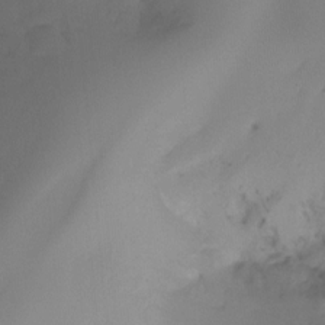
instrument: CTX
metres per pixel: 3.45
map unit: Ht
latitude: -16.4251
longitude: -50.5167
